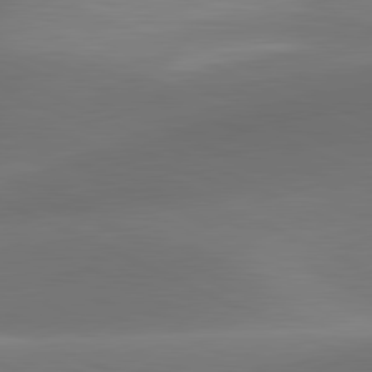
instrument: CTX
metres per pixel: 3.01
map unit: lApd
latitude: 81.4237
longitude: 131.4643
